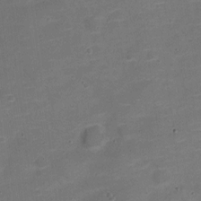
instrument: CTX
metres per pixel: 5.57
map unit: Nve
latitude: -21.7855
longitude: 104.7463
